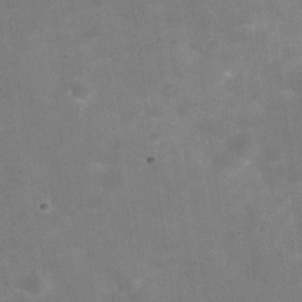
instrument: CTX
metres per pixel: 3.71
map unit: Hve
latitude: -30.6707
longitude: 93.5021
